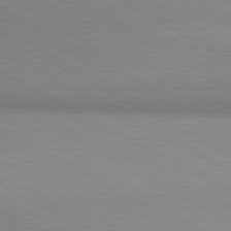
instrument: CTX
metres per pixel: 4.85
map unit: lApd
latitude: 80.4979
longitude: 134.9353
